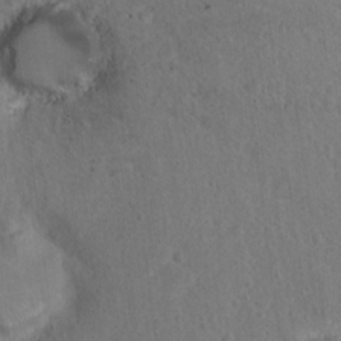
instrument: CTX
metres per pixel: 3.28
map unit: Nhu
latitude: 16.3278
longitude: -30.9892
